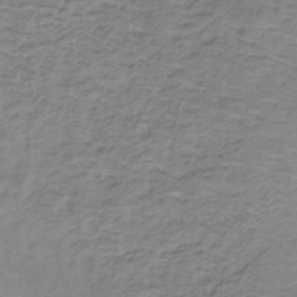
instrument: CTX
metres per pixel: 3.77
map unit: lHb
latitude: -41.4265
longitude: 59.9556
